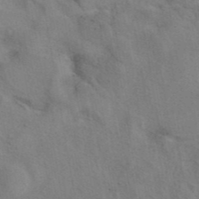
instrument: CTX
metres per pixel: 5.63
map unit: eAb
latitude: 41.4615
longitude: 108.0661
